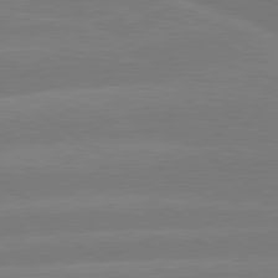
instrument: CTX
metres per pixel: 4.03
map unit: lApd
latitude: 79.9339
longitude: -142.1767
